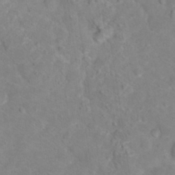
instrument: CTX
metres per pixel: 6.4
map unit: Hto
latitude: 17.8583
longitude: -38.4034
